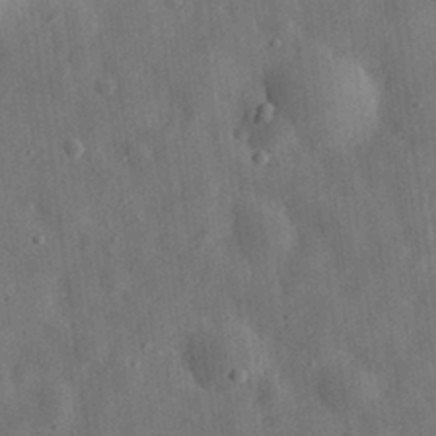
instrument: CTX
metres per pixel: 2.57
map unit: eHh
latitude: 31.2915
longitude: -77.1025
